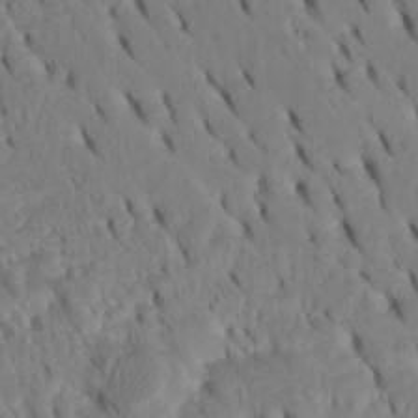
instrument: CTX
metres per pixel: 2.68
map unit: Htu
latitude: -3.2753
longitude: 152.1794
